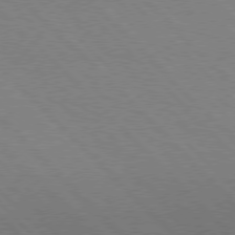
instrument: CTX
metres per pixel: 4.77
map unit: Hpe
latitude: 76.8758
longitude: -127.1214
